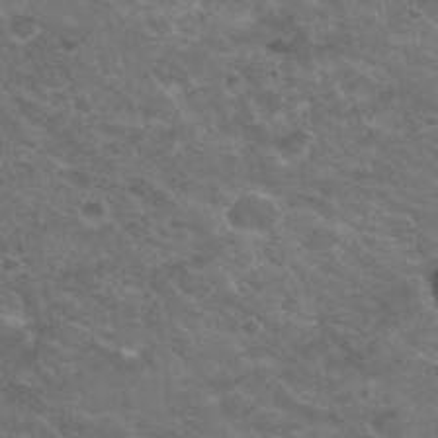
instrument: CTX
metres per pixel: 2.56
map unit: Hto
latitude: 32.3278
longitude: -50.4412
